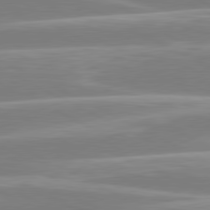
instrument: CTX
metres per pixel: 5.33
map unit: lApd
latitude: 80.8380
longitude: -129.7638
